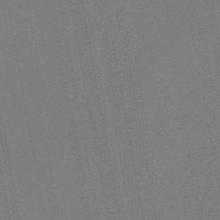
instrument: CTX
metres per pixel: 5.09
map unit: eAb
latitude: 46.9514
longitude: 122.1228
